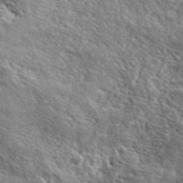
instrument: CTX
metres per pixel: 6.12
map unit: ANa
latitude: 40.7057
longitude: -87.0080
